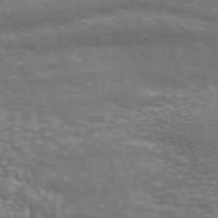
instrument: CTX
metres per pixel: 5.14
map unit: ANa
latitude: 45.0647
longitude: 30.9352
